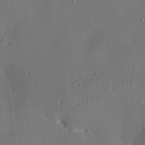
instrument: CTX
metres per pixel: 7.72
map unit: Nhu
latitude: 0.2144
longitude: -76.9891
